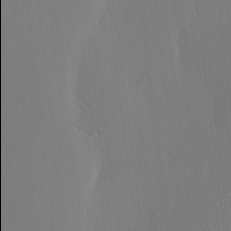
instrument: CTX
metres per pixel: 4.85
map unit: eHh
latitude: -3.2942
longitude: 18.0094
